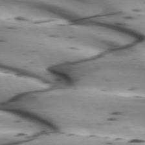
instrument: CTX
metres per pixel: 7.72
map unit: lApd
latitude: 72.9892
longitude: -53.1592
